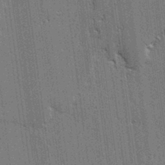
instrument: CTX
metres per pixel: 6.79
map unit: lAvf
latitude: -0.0850
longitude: -107.7828
